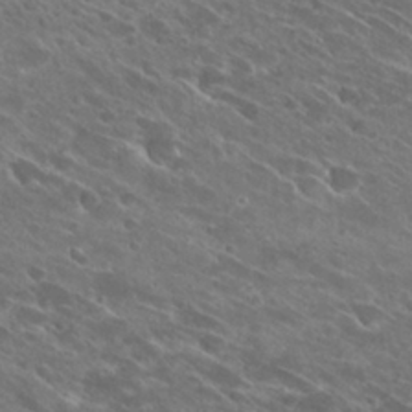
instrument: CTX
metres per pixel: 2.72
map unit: Hto
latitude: 27.1214
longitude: -42.1011
